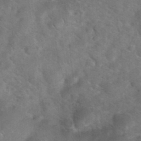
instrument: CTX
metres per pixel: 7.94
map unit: eHh
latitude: 36.8191
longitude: -65.1025
